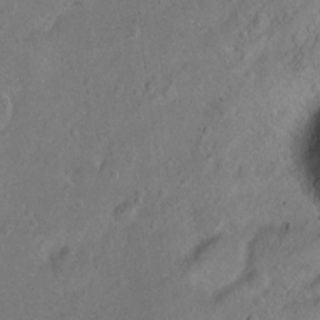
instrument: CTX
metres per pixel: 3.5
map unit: Hto
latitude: -7.3131
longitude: -36.1956
